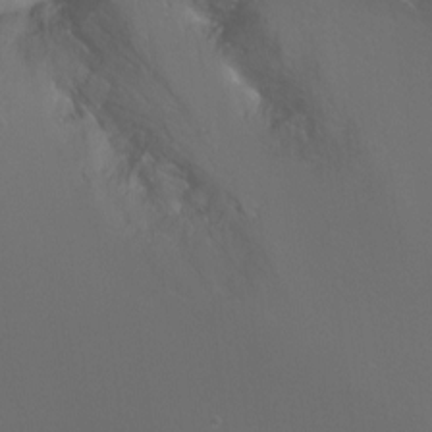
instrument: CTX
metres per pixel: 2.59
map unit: Ht
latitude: -9.9367
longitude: -37.4238
